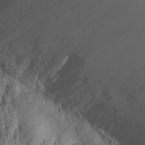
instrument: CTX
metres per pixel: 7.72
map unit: Nhu
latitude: -6.8030
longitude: -81.9150
